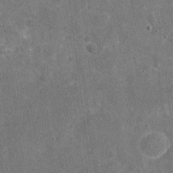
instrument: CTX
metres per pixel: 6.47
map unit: Nhu
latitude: -17.1054
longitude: -56.4412
